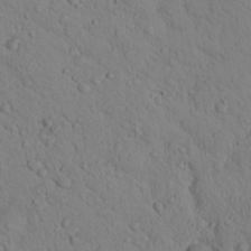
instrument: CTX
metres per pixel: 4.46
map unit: lHvf
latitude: 14.3657
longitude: 177.8233
